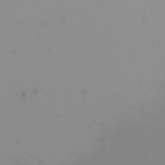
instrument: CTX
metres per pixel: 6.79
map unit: Nhu
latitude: -5.1431
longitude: -91.5560
